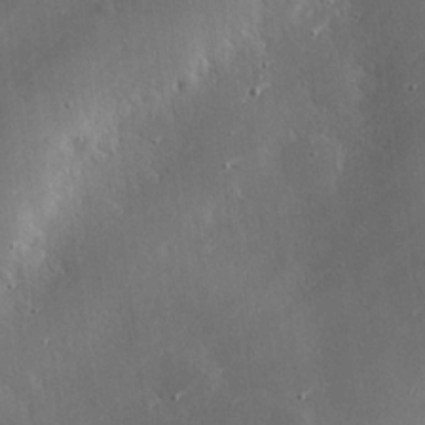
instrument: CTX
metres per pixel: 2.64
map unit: eHh
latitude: 24.2711
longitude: -90.7624
